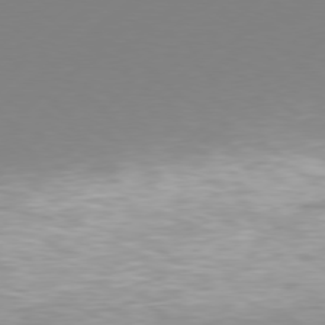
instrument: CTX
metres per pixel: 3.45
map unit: Hpe
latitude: 77.4048
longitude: -131.1404
